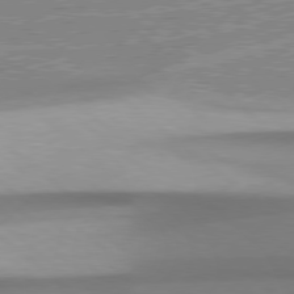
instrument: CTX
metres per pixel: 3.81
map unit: Hpe
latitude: 78.8380
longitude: -132.7624
